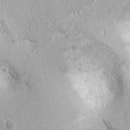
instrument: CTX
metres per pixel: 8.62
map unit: eHh
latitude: 6.8380
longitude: -76.6301
